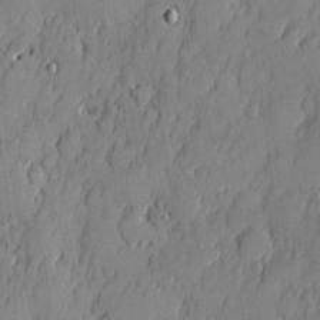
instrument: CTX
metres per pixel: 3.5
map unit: eHh
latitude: 5.2915
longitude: -76.4412
